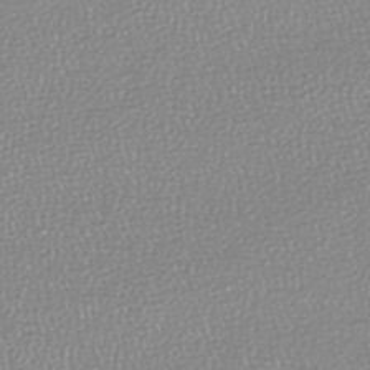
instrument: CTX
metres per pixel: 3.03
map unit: lHb
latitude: -44.0094
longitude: 69.2187
